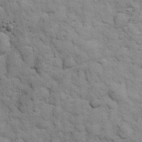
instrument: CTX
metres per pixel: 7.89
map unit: eHh
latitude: 32.4223
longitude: -67.8394
